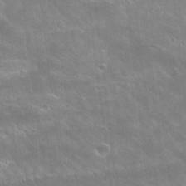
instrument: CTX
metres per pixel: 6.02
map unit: Hto
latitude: 22.8947
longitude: -42.3278
